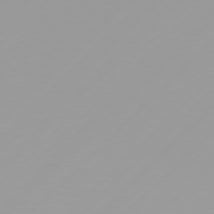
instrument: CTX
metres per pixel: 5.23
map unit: Hpe
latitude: 77.2726
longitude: -138.4034
